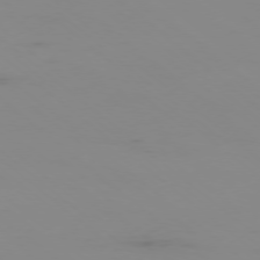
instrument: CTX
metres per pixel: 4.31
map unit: Ap
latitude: -77.7667
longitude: -66.7624
